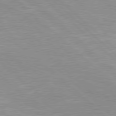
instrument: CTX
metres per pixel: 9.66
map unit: Hpe
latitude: 78.2712
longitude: -124.4223
